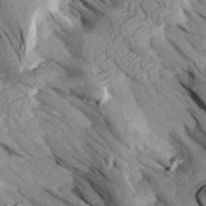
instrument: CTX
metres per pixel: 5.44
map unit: Aa
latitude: 27.1214
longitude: -133.6127
